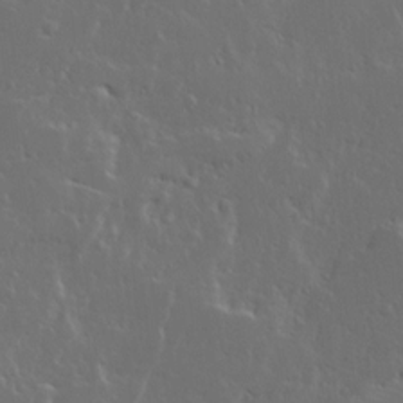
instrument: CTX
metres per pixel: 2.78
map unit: Ave
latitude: 15.0270
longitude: -137.7639
